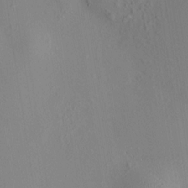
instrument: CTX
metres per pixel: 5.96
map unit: HNhu
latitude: 8.1200
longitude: 14.7086
